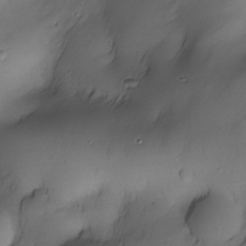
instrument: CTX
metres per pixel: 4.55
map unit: Nhe
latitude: -30.7841
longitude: -139.8394
